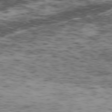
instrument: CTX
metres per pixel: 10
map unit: Ap
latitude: -75.3321
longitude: -79.8395
